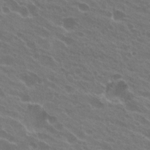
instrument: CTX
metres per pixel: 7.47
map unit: Hto
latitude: 24.3089
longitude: -38.2333
